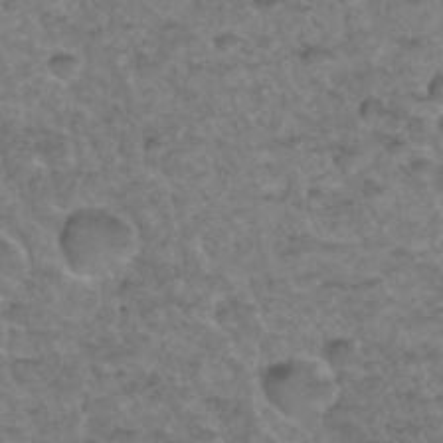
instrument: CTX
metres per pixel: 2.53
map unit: Hto
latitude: 35.6694
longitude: -50.0444
